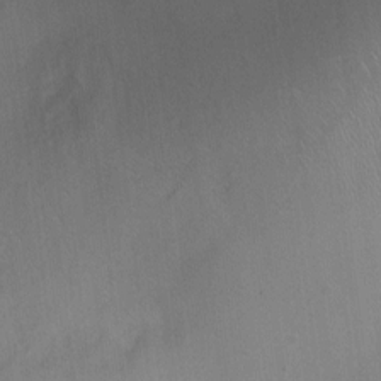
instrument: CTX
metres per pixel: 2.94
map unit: Ht
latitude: -1.6155
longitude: -15.9717
